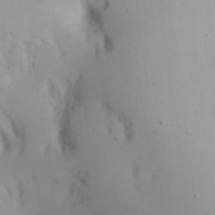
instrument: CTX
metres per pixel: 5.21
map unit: Aa
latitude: 20.7813
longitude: -145.6127
